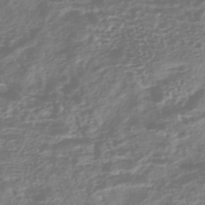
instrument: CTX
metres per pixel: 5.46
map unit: HNhu
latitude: -43.5399
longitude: 100.5384
